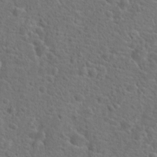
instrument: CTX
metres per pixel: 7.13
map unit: Hto
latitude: 19.5749
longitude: -42.5924
